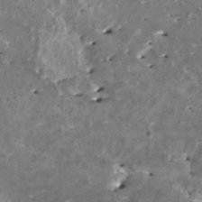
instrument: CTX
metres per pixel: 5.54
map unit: HNhu
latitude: 1.9339
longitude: 5.8422
